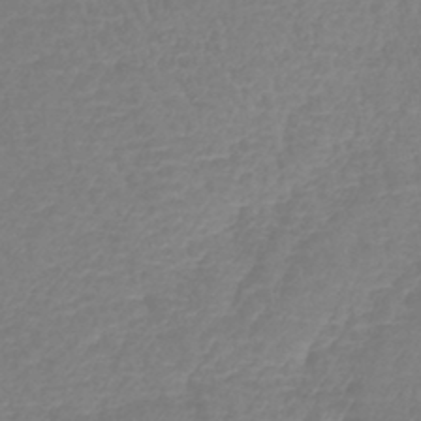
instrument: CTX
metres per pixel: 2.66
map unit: lHb
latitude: -42.7652
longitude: 75.6911
